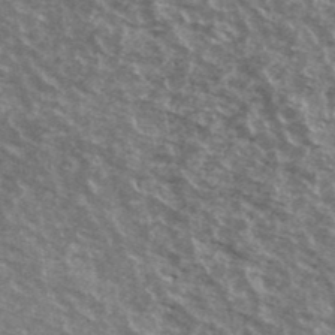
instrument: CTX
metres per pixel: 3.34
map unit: Ave
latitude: 40.3845
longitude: -108.9135
